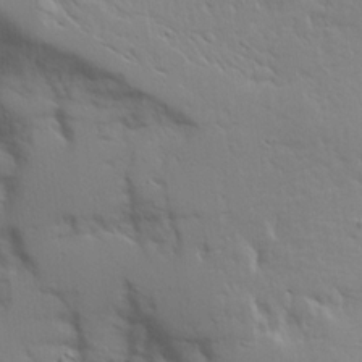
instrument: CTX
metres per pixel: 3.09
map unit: Ave
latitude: 14.1011
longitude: -139.3104
